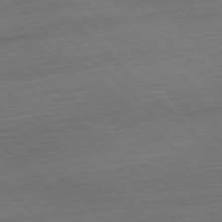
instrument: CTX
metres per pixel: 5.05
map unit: Hpe
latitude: -77.7289
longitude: 13.2376
